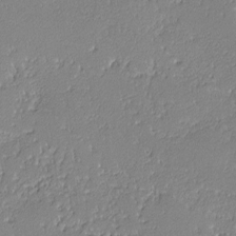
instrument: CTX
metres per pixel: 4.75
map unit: lHvf
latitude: -12.6896
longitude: -103.6127
